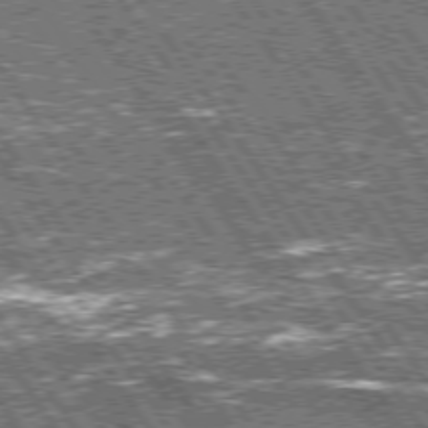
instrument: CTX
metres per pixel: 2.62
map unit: Hpe
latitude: 74.7435
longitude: -153.7450
